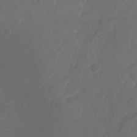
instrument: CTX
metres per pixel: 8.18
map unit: Ht
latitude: -10.0850
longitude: -35.6882
